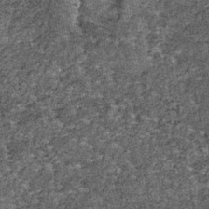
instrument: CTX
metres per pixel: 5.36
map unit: lHb
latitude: -39.6911
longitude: 64.7463
